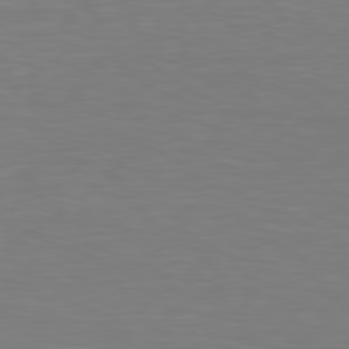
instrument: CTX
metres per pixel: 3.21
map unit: Hpe
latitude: 78.6491
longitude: -121.3860
